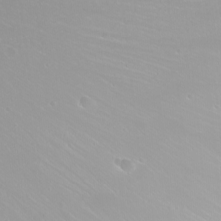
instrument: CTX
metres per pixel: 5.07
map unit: Nhu
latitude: -8.8219
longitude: -71.0836
